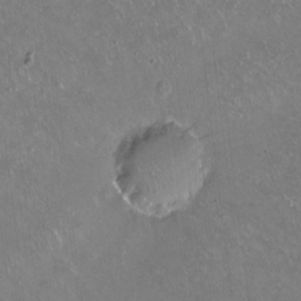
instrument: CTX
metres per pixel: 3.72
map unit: Hto
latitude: -13.7856
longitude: -41.9150
